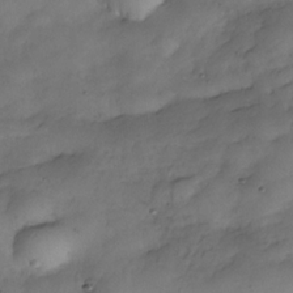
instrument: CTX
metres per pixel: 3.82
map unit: Nhe
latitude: -34.3684
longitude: -142.8758
